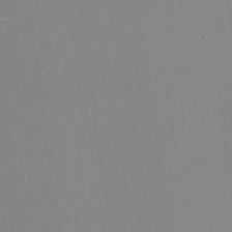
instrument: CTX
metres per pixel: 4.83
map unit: HNhu
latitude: -1.4266
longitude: -1.1592
